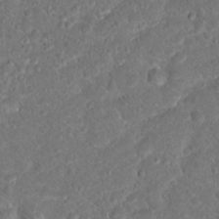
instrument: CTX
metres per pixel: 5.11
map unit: Hto
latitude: 17.8205
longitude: -37.5749
